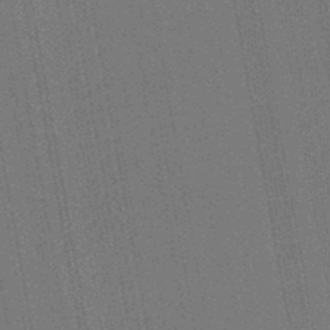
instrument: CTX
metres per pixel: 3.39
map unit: lHb
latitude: -45.1809
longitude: 74.5196
